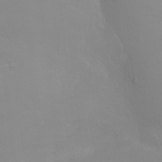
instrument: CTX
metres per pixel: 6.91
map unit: Ht
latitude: -3.6154
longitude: -25.7638
